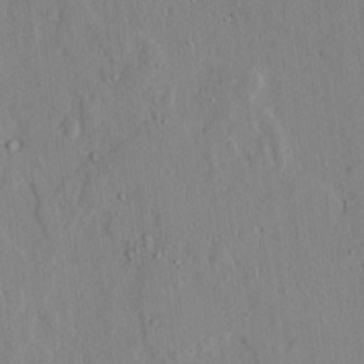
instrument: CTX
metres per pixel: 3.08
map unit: lAvf
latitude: 7.4048
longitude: 168.5195
